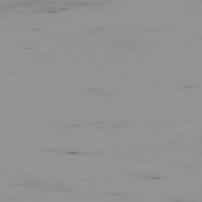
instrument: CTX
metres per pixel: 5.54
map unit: Ap
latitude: -75.2187
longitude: -79.0459
